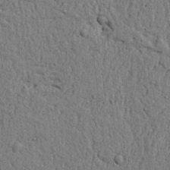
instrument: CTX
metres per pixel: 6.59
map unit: lAvf
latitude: 6.7435
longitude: 166.9920
